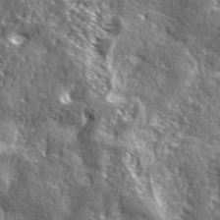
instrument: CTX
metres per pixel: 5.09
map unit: ANa
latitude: 41.0269
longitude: -86.8947
